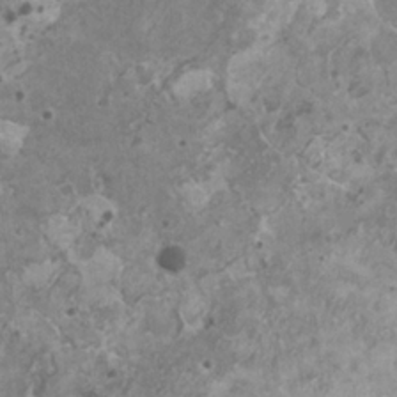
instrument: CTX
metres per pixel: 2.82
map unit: HNhu
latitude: 0.6868
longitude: 4.2172
